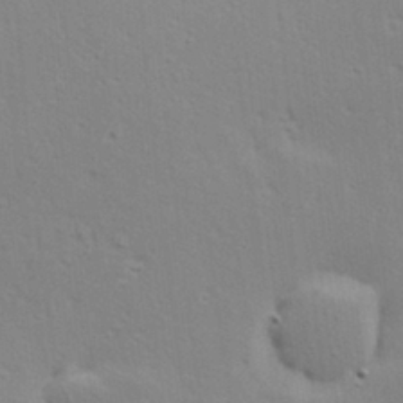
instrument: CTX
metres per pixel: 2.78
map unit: Hve
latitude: 23.5371
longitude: -97.8583
